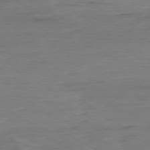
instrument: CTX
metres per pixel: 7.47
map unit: Ap
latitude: -80.0661
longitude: -83.3103
